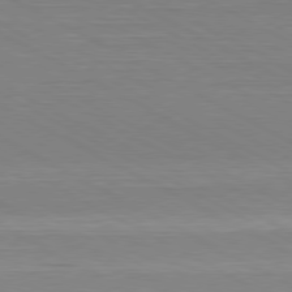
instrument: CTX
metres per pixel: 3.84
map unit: Hpe
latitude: -80.7274
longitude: 21.3509
